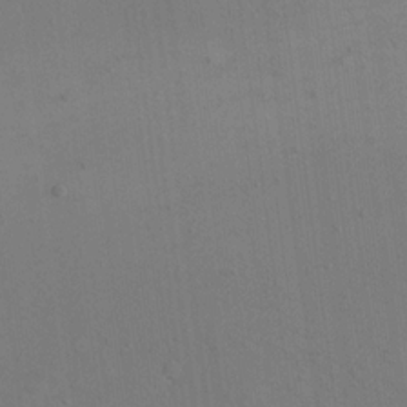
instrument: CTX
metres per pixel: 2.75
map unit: eHh
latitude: 16.9703
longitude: -67.2159
